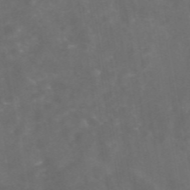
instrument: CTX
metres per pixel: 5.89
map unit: eAb
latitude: 46.5168
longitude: 126.3117
